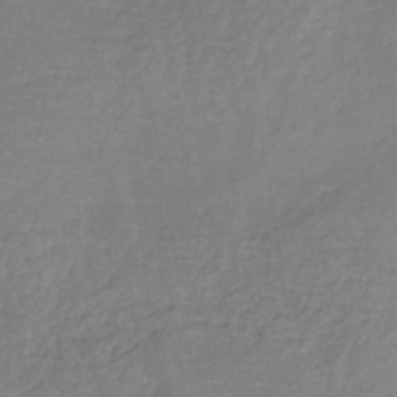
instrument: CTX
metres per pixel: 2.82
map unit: HNb
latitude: -34.6896
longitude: 55.9178
